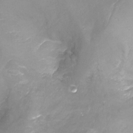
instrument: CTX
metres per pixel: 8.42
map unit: Ht
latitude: -16.3307
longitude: -42.9514
